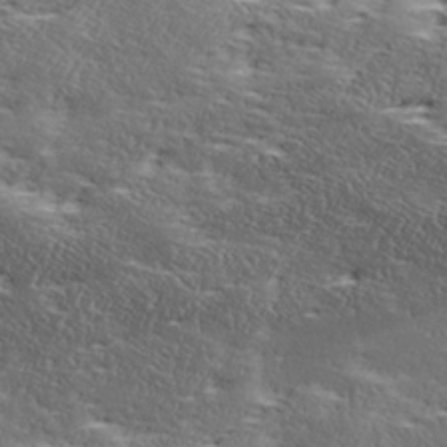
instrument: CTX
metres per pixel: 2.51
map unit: Ave
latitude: 17.0836
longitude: -137.7450
